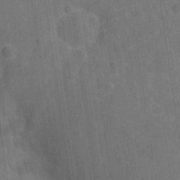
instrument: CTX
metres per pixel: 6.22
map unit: Hve
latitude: -29.2187
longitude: 92.2362
